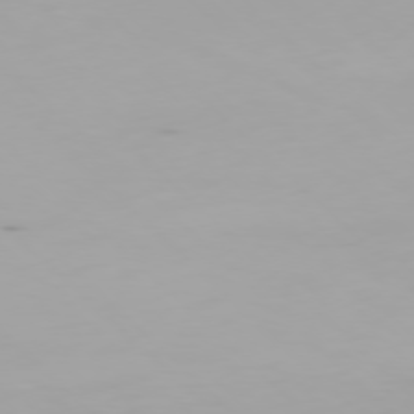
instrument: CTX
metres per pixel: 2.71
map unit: Ap
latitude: -77.8044
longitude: -65.1970
